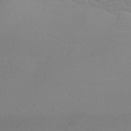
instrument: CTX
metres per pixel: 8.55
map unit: ANa
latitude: 36.2334
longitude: 13.9367
